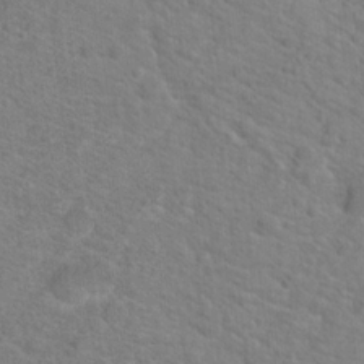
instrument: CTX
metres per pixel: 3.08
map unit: Hto
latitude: 19.0458
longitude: -38.7057
